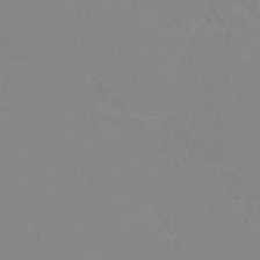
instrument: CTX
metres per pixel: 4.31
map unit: HNb
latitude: -45.2187
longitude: -42.1200
